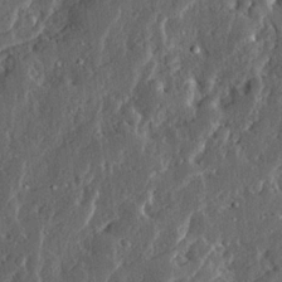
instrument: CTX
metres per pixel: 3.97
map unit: Ave
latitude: 14.2523
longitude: -137.3293
